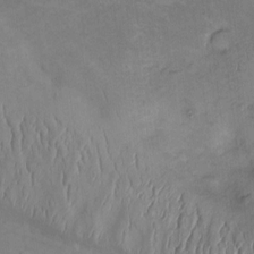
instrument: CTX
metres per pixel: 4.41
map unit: Htu
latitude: 2.5734
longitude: 148.4440
